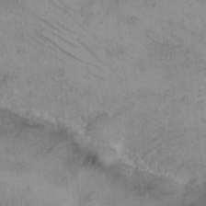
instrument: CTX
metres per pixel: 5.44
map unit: eHh
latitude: -8.8975
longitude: -67.8205
